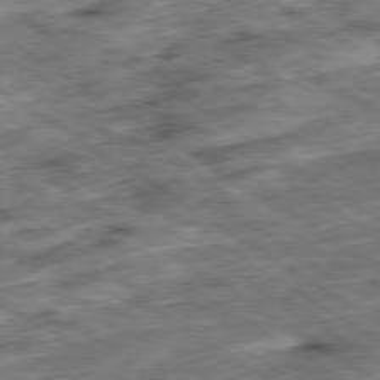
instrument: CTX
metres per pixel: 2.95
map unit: Ap
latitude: -79.6910
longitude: -49.5749
